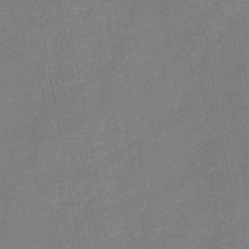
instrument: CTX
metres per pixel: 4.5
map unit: HNb
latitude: -45.8800
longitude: -37.3482
